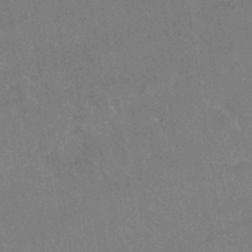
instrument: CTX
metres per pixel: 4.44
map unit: HNhu
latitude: -42.2550
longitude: 94.4062
